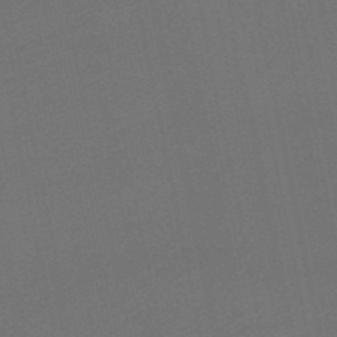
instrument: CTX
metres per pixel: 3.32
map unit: lHb
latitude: -50.6329
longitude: 81.6344
